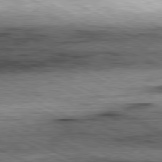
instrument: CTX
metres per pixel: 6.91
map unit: Hpe
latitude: -81.6155
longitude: 9.9178
